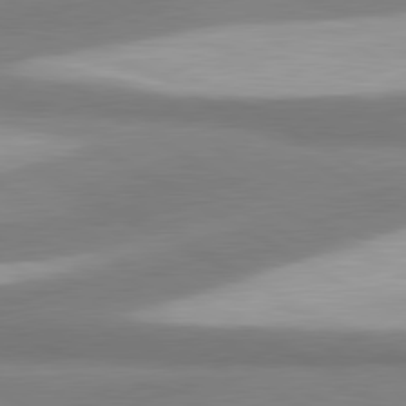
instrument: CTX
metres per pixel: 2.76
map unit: lApd
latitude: 80.5168
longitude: 177.2754
